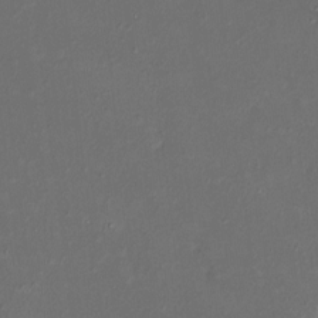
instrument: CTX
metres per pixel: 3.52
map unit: HNhu
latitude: 5.0458
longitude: 9.2187
